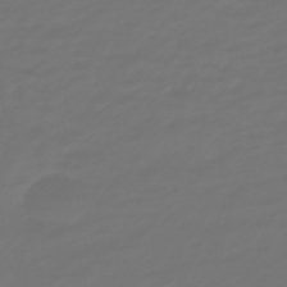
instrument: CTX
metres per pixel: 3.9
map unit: eHb
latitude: -47.5588
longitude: 81.3321
